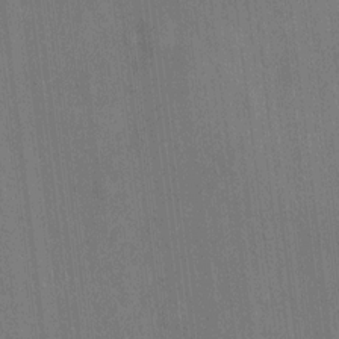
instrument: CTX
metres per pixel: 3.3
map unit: Hto
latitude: -10.1984
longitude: -36.2712
